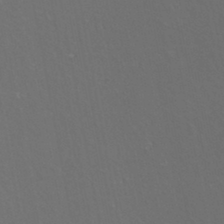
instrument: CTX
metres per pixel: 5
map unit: eHh
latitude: -44.3117
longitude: -28.8002
